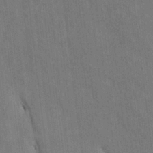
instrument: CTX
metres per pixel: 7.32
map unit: Htu
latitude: 2.1389
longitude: 148.8408
